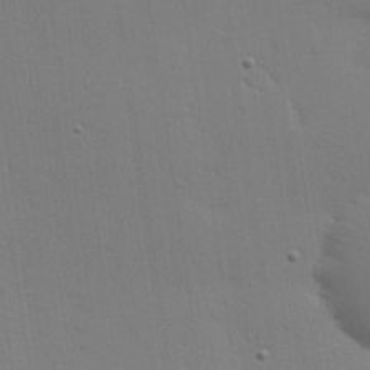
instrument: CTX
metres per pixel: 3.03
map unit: Hve
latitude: 25.9906
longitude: -91.4993
